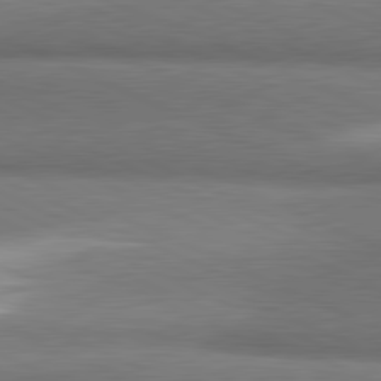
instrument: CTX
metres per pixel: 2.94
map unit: lApd
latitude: 81.4615
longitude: 164.1228
